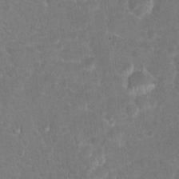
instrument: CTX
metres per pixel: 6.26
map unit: Hto
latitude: 17.4237
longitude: -41.8772
